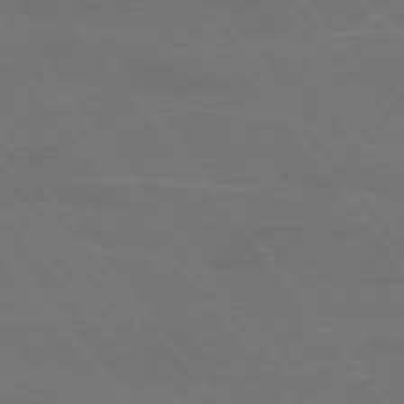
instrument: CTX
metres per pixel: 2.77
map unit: lApd
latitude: 75.3482
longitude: -67.7260
